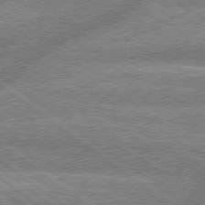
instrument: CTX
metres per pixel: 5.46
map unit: Hpe
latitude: 78.7058
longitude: -159.4427
